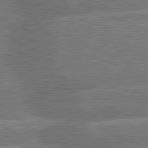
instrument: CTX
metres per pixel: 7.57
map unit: lApd
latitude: 81.4804
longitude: -166.7435
